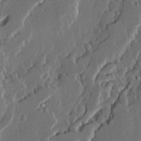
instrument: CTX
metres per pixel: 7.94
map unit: Ave
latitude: 15.0081
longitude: -137.2915
